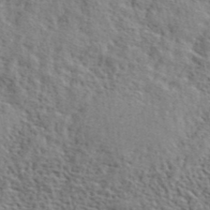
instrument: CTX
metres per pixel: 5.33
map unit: lHvf
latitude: 41.4426
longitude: -87.6316
